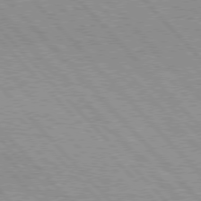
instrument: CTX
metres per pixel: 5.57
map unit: lApd
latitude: 76.4790
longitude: -72.9514
